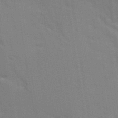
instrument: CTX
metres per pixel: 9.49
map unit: Ave
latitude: 11.0081
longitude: -102.0633
